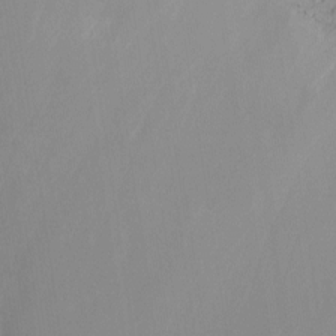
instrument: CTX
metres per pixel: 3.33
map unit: Aa
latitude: -12.8030
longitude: -67.1970
